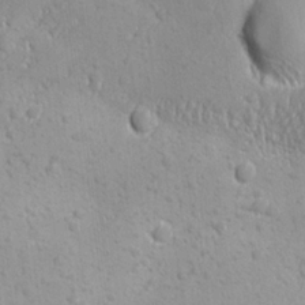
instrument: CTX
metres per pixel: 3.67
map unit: Ave
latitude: -10.4251
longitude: -121.0081
